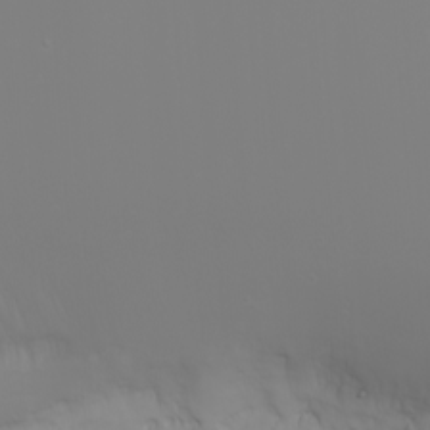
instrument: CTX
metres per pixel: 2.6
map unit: Nhu
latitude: -6.5762
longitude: -84.1578
